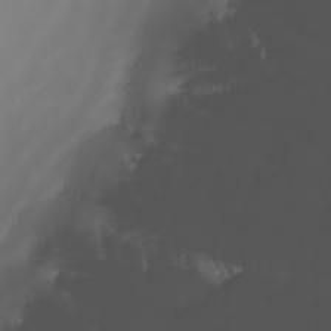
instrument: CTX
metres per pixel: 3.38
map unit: Nhu
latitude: -8.0094
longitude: -84.0255
